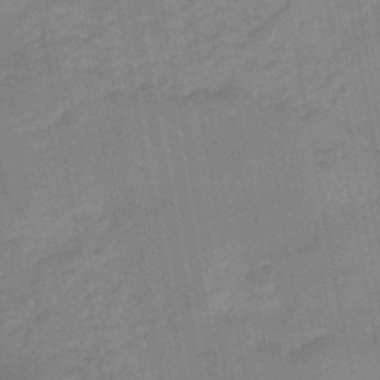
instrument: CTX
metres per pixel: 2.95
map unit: HNb
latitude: -44.5196
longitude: -37.0459
